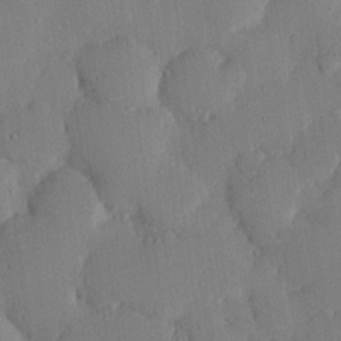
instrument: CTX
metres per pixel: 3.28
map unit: eHh
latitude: 26.6113
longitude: -80.1200
